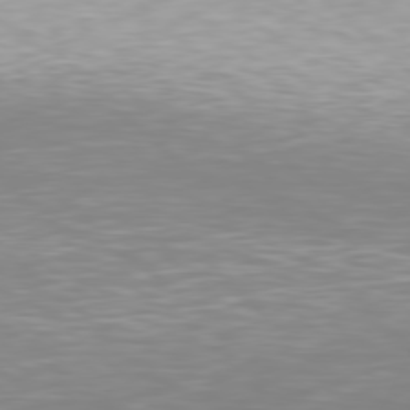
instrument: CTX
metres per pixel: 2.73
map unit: Hpe
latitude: 78.2523
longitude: -170.8758
